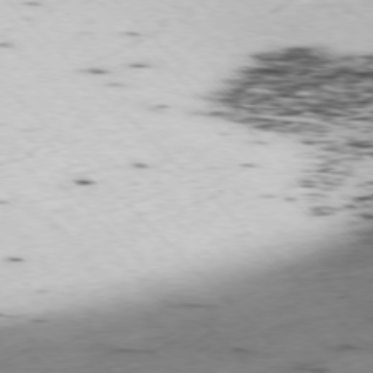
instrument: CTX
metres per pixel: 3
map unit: Ap
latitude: -77.2187
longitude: -61.1403
